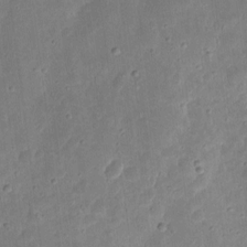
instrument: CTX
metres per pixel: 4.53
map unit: eHh
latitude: 8.4790
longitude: -72.2712
